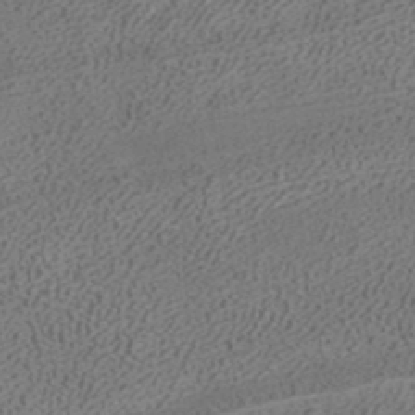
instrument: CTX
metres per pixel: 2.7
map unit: ANa
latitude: 37.6316
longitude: 16.5952
